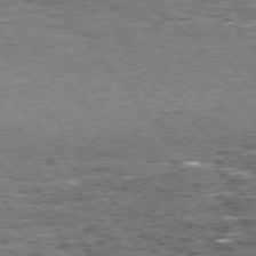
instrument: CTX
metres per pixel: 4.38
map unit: Hpe
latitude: 75.0458
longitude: -140.3656
